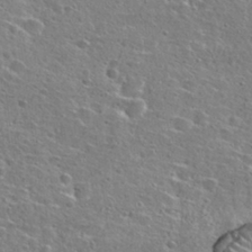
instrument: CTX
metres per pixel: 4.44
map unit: Hto
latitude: 25.9150
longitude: -47.8773
